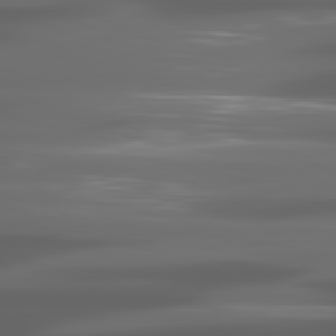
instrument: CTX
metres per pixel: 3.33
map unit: lApd
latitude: 80.8002
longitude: -141.1214
